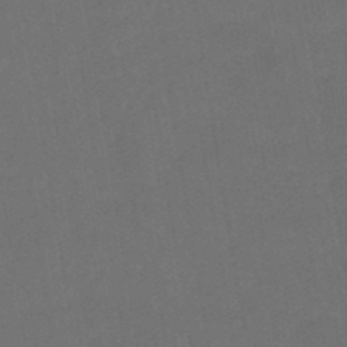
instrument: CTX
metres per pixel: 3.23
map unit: eHb
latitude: -49.9556
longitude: 84.4251
